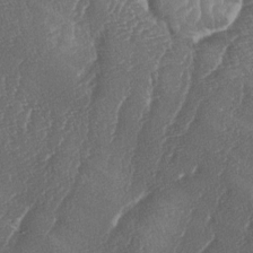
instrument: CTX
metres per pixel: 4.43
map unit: lAa
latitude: -5.7855
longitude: -130.0255
